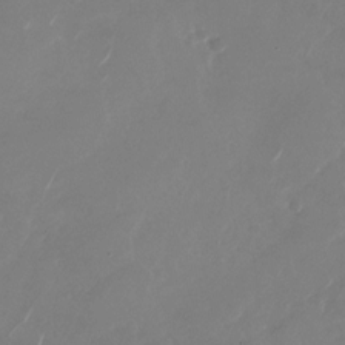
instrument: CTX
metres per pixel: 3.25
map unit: Nhu
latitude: -28.6896
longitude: -70.8947
